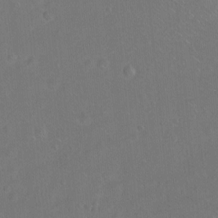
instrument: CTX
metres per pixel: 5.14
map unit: Ht
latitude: -7.1809
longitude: -37.6127
